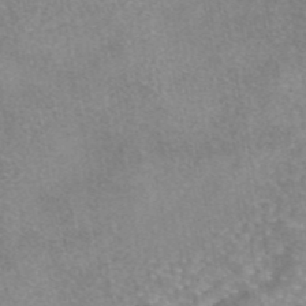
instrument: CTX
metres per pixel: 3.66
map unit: eAb
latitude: 45.4615
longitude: 104.7652
